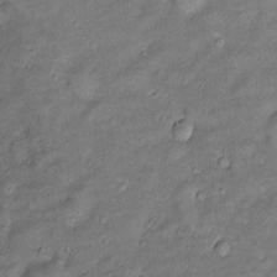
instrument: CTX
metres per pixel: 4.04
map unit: Htu
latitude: -6.3306
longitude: 159.1998
